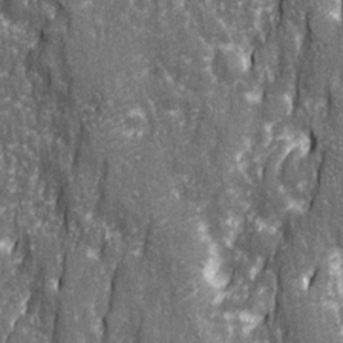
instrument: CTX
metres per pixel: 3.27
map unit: Ave
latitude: 22.8569
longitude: -133.4615
